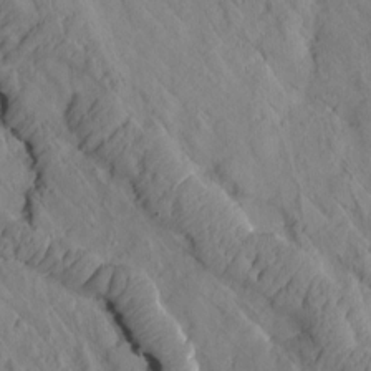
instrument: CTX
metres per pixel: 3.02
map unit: Htu
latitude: 1.6127
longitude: 176.2173
